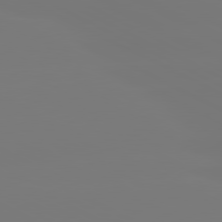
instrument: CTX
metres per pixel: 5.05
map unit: lApd
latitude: 80.7057
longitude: -148.4034
